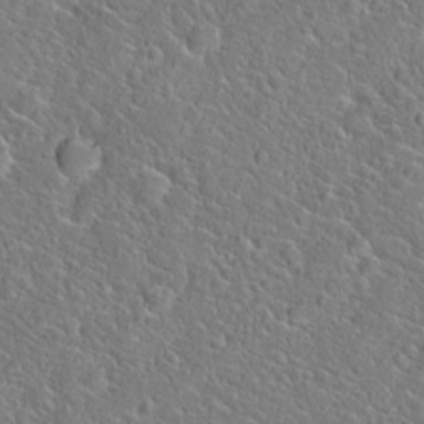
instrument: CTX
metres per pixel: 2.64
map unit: Hto
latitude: 20.2145
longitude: -44.6490
